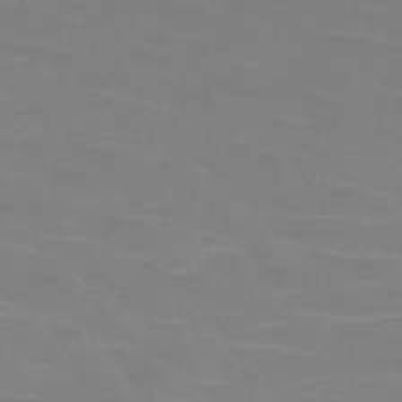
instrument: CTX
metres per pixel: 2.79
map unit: HNb
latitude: -46.2739
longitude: -46.3279
